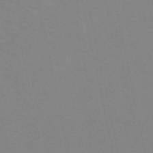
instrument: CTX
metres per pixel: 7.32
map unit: HNb
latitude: -53.0108
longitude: -50.7435
